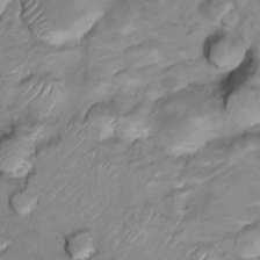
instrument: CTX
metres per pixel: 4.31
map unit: Nhu
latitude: 13.6694
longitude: -29.0647
